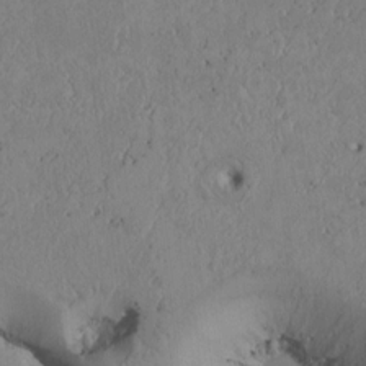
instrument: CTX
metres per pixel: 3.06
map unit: Htu
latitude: 3.1781
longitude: 147.9745
